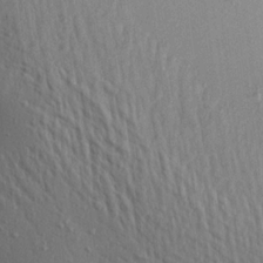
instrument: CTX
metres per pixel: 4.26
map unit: Aa
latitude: 19.8205
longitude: -147.0081
